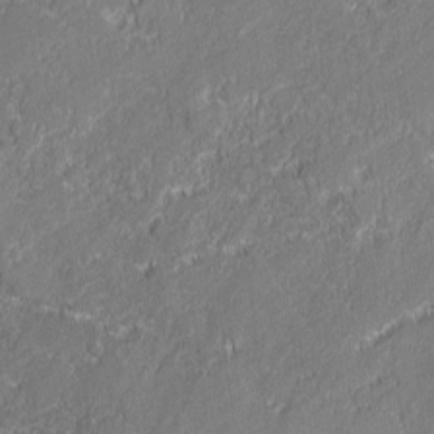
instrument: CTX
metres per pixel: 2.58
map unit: lAvf
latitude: 0.2900
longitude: -107.8016
